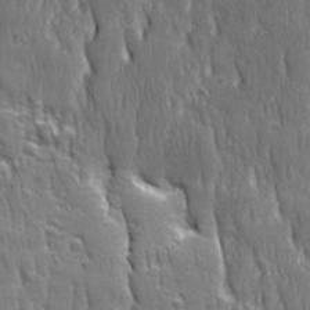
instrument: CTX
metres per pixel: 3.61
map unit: Ave
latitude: 22.4979
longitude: -134.8191
